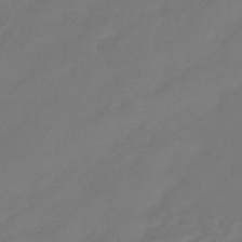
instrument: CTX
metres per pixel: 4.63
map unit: HNhu
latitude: -43.5399
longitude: 92.5196
